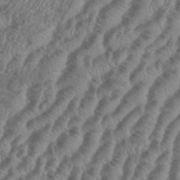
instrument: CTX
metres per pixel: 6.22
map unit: eHh
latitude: 37.2348
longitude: -136.4412
